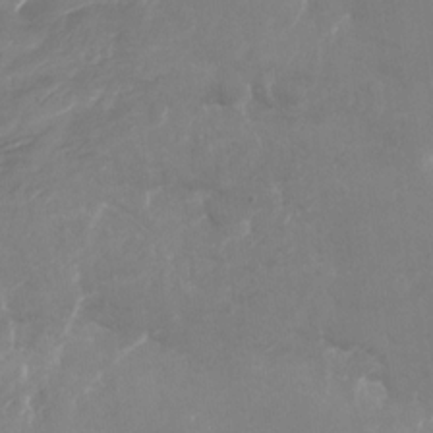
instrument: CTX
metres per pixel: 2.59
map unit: Nhu
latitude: -27.3698
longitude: -75.8583
